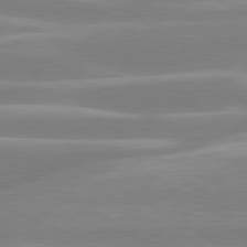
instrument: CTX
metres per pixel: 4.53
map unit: lApd
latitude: 80.2711
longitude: -134.4034
